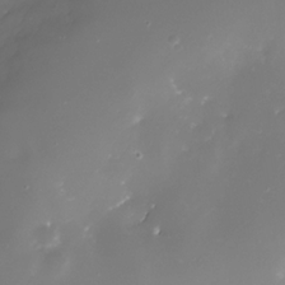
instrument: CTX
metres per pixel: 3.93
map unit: Nhe
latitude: -32.9920
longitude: -116.8947
